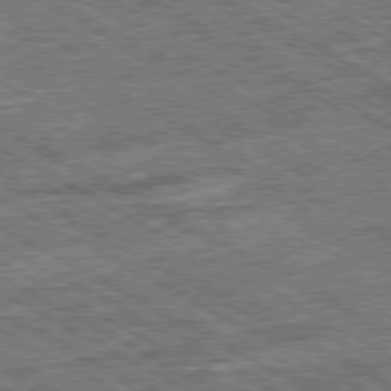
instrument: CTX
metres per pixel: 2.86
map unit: Ap
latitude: -80.2362
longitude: -78.9703
